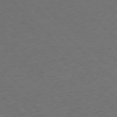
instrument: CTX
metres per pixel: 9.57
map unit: Ap
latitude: -75.8612
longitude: -78.2523
